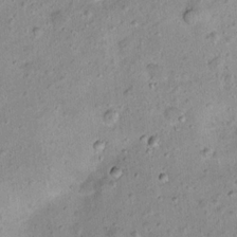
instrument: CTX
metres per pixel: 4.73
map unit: Ht
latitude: 13.9717
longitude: -40.7057
